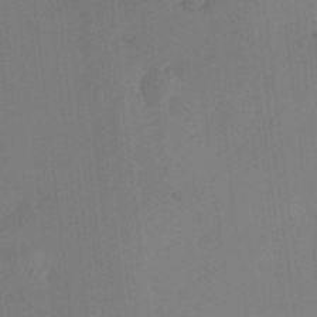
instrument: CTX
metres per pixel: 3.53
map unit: HNhu
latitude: 5.2348
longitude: 12.6141
